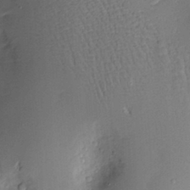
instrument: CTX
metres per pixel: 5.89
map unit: Nve
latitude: -7.3509
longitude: 174.4817
